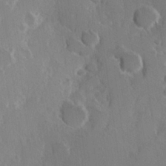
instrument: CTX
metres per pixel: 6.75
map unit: Hve
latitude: 23.3671
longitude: 146.7274
